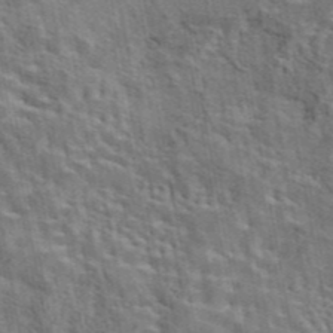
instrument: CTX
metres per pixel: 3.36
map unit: eAb
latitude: 43.8206
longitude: 113.5966
